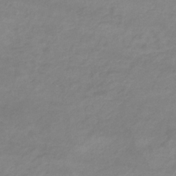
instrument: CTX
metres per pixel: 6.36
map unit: eHb
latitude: -33.1620
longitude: 71.1809
